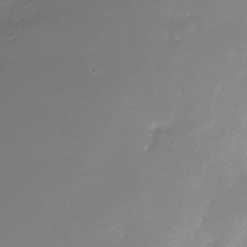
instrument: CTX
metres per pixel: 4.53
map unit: Nhe
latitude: -27.0675
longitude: -109.5938
